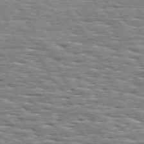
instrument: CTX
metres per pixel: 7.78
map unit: Hpe
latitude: 73.8584
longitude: -137.3482
